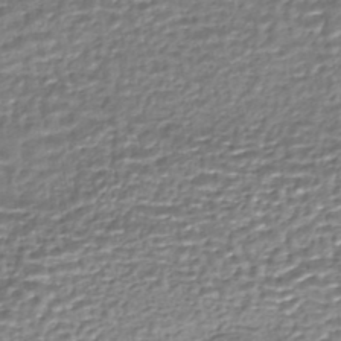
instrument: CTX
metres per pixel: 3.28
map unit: HNhu
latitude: -46.6329
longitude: 103.8422
